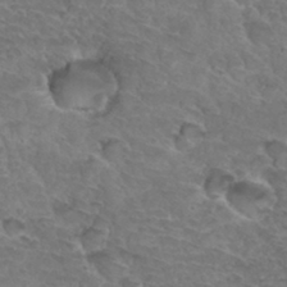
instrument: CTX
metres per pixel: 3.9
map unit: Hto
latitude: 33.2915
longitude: -46.1011
